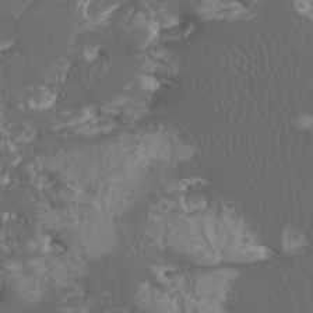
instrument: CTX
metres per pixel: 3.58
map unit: Htu
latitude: -11.5021
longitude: -73.3482
